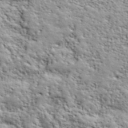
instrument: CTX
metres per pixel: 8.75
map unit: lHvf
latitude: 40.1577
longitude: -89.0837
